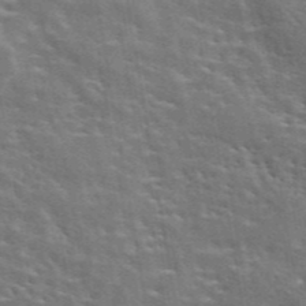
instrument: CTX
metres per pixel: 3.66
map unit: eAb
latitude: 44.5734
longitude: 111.8233
